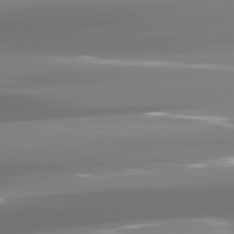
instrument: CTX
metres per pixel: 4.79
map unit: lApd
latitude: 81.5560
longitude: -136.6869
